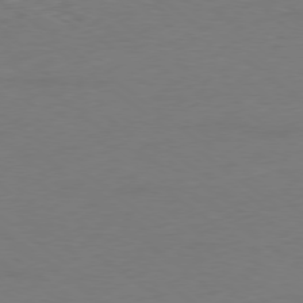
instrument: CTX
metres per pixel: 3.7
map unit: Ap
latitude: -78.9352
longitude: -68.8191
